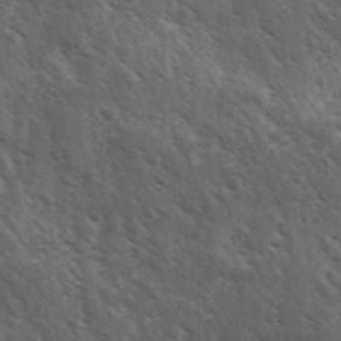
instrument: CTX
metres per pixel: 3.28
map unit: Ave
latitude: 11.1025
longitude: -103.5560
